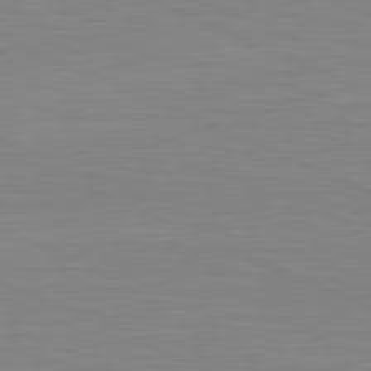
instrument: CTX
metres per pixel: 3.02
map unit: lApd
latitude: 81.4615
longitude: -168.7624
